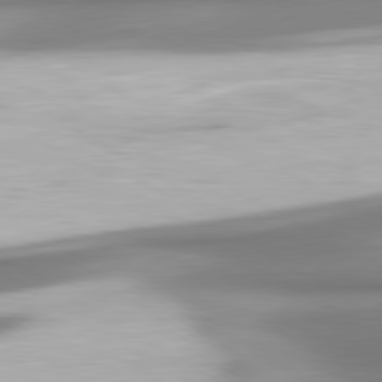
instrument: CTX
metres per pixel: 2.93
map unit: lApd
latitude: 80.3845
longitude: 179.0864
